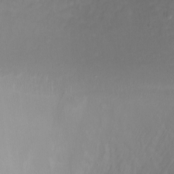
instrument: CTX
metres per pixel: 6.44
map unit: Ht
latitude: 1.4615
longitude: -36.4223
